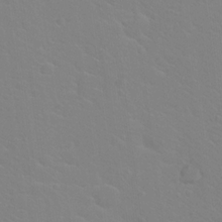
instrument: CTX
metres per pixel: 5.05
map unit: Hto
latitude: 20.5924
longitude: -33.1214
